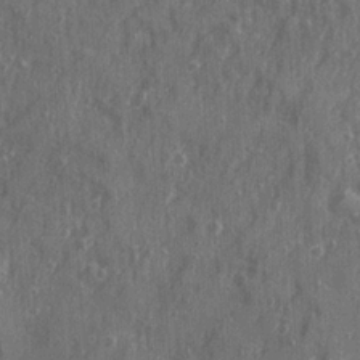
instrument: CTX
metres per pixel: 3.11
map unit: Ave
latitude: 22.4790
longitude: -133.8394
